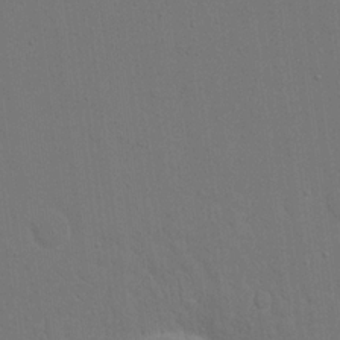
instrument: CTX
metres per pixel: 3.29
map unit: eHh
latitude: 19.0458
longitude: -69.2159
